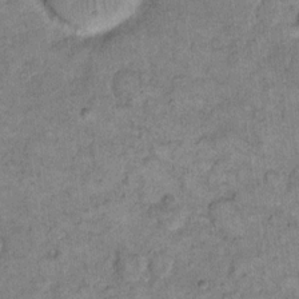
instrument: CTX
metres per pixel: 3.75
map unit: eHh
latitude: 12.8380
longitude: -65.1025
